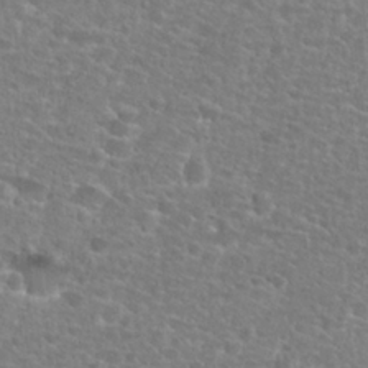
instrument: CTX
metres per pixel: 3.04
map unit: Hto
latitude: 25.5371
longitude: -48.6113
